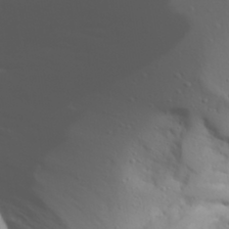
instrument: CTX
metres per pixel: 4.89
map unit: Aa
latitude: 28.5923
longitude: -133.0647
